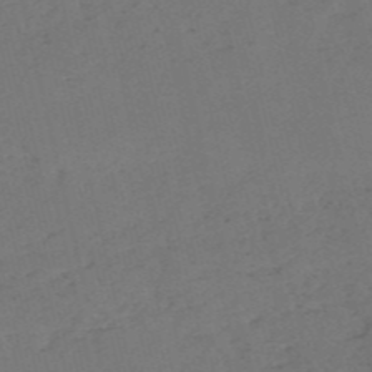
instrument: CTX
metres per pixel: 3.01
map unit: HNb
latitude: -54.9542
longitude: -41.8583
